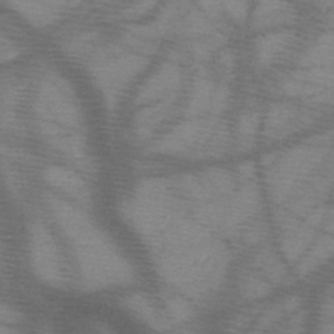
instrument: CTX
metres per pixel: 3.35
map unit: HNb
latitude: -48.1795
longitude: -40.4978
